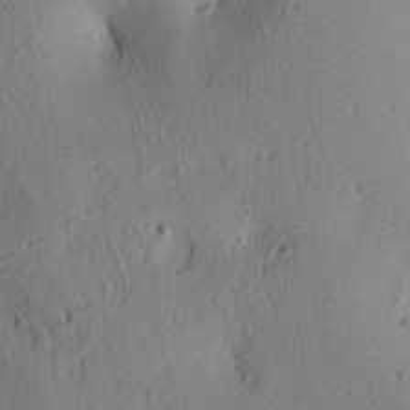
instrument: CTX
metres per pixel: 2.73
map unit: lAa
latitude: 6.4034
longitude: -114.6868
